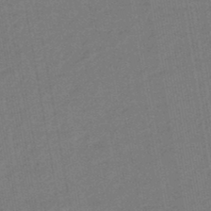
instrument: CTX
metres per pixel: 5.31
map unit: eHb
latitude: -47.1431
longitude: 88.2550
